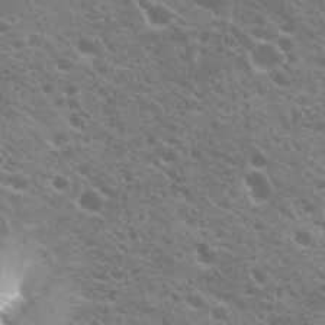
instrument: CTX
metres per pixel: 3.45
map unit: Hto
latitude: 20.2334
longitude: -34.6868
